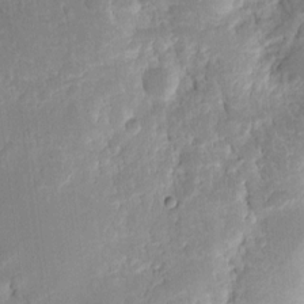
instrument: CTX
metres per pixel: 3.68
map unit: eHh
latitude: 9.6127
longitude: -71.3293
